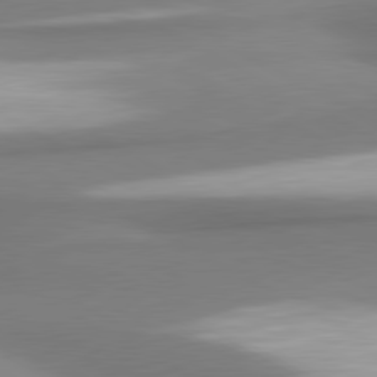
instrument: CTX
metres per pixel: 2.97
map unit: lApd
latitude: 80.5168
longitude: 177.6533
